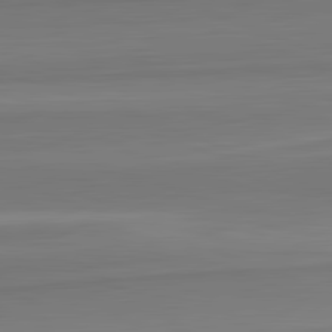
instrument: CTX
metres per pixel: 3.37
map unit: lApd
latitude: 82.5545
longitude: 169.2753
